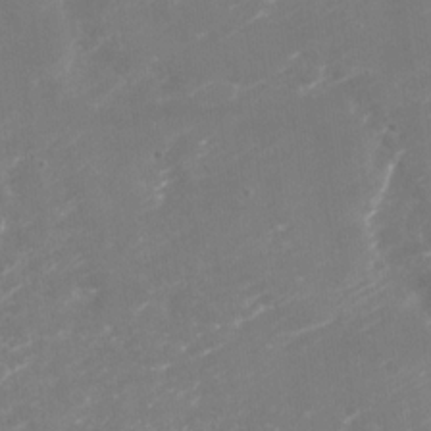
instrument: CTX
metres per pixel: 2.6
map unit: Nhu
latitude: -28.9542
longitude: -64.4601
